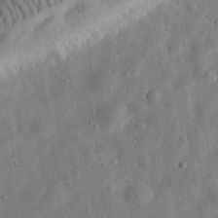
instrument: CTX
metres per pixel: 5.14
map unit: eHh
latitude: 32.5168
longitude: -75.4804
